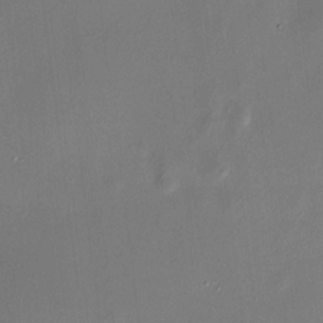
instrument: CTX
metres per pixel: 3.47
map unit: HNhu
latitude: 6.8947
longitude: 9.1998
